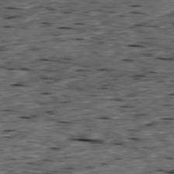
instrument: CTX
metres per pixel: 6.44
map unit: Ap
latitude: -79.4643
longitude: -90.8569
